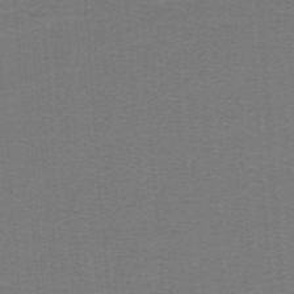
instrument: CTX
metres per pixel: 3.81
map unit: lHb
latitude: -41.8611
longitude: 54.3117
